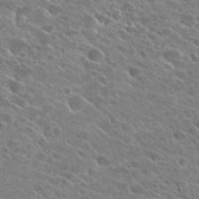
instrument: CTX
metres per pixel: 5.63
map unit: Hto
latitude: 26.1200
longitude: -41.2159
